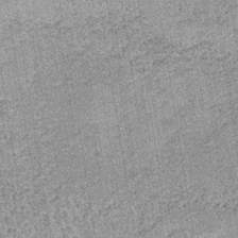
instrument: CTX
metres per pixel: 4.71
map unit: lHb
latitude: -36.2172
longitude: 64.1795
